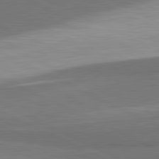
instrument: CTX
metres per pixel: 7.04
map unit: lApd
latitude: 81.4615
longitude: 157.3887
